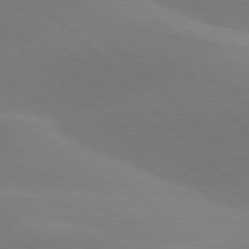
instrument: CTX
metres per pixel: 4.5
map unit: lApd
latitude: 77.6882
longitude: -50.5923
